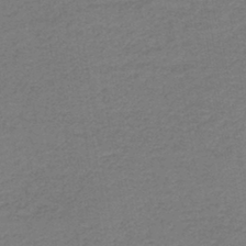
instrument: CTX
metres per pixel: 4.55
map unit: HNb
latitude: -42.8596
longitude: 49.7856
